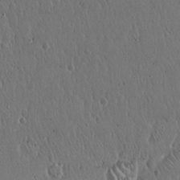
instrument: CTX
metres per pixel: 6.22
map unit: Hto
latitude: 18.2711
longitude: -59.5749
